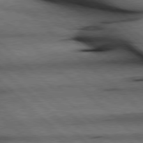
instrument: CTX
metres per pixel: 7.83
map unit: Hpe
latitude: 77.9528
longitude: -127.4616
